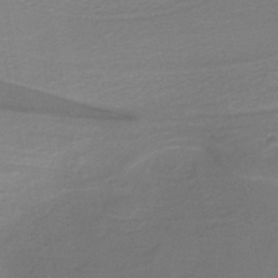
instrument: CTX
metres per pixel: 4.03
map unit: lHb
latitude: -38.1417
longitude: 58.1983
